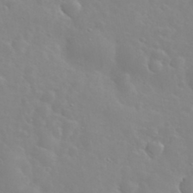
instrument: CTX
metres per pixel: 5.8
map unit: eHh
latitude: 35.5938
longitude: -60.0633
